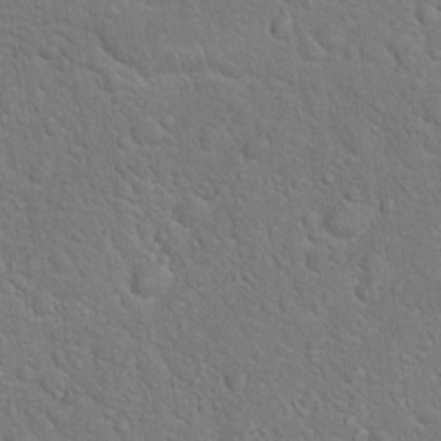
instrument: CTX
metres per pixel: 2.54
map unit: Hto
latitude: 19.2537
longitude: -51.4426
